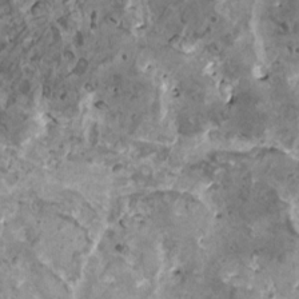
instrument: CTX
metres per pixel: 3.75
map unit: HNhu
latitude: 1.3859
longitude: 5.5588
